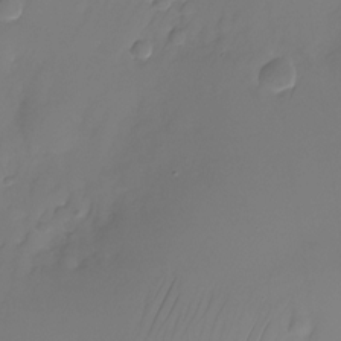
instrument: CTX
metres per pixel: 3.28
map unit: Nhu
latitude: -25.6344
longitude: -71.2726
